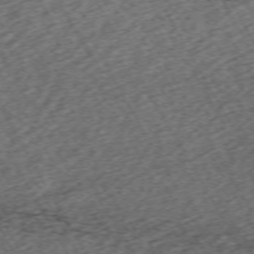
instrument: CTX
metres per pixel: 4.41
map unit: Hpe
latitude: -70.8597
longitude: 16.7841
